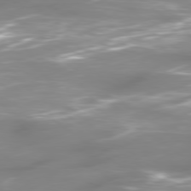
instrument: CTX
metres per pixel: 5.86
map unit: Ap
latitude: -79.9745
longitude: -60.6679
